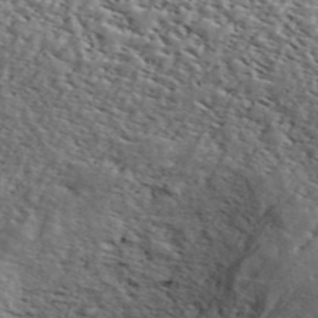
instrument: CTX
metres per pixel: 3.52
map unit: ANa
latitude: 44.1389
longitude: 47.5399
